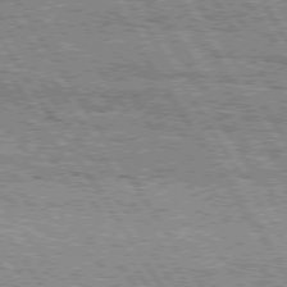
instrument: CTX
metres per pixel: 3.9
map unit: Hpe
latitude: 75.6316
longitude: -154.6301
